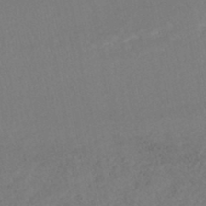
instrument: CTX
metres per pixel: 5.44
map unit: HNhu
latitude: -47.3698
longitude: 97.8423
